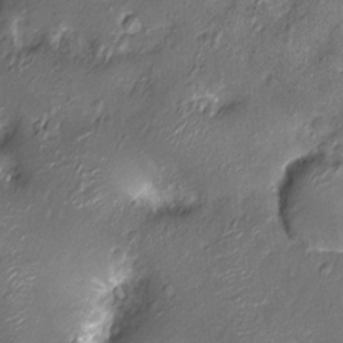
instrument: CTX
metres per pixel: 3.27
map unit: Nhu
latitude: -13.7667
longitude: -23.0647
